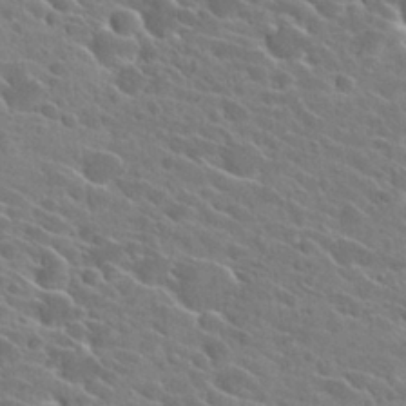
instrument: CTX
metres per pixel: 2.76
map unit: Hto
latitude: 26.9136
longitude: -42.6491
